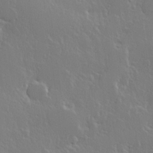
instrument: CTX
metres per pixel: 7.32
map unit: Hve
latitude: 23.5182
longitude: 145.8045
